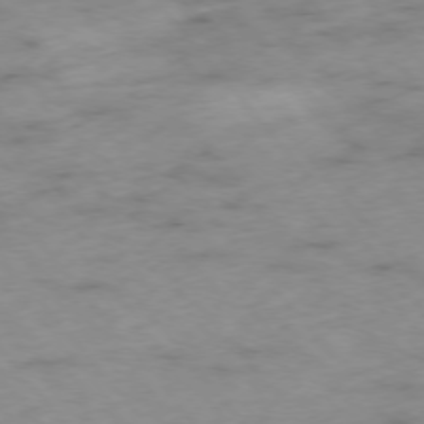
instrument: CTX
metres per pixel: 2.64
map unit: Hpe
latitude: -76.2550
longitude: -18.4034
